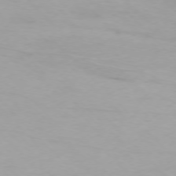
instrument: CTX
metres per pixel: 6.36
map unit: Ap
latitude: -75.5399
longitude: -68.4979
